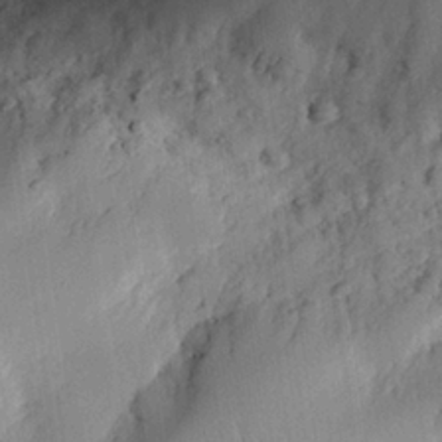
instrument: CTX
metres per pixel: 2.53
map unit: eHh
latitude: 26.5735
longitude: -82.1388
